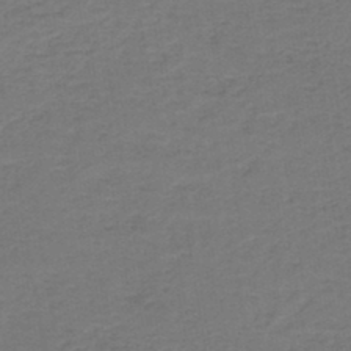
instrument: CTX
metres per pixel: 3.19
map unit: HNb
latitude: -43.5399
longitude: 49.6722
